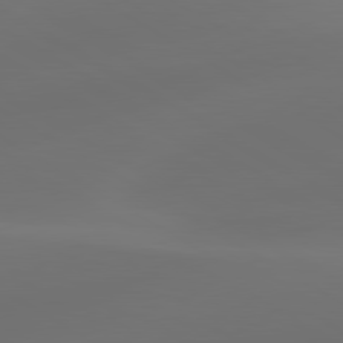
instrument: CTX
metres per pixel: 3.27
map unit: lApd
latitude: 80.5924
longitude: -84.9892
